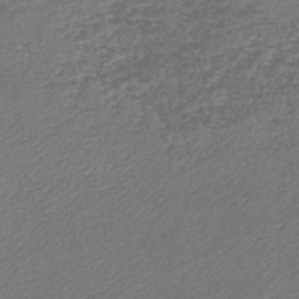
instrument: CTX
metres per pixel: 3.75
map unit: lHb
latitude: -44.6896
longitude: 59.3698
